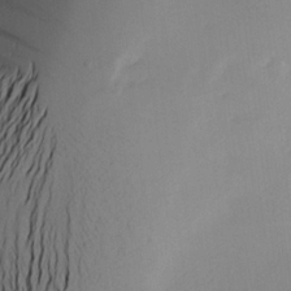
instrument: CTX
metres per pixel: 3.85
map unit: Aa
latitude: 20.6113
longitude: -144.8380
